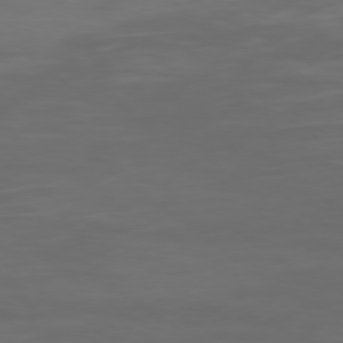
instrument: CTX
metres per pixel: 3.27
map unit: Ap
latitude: -78.2172
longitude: -79.4049
